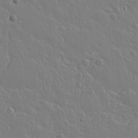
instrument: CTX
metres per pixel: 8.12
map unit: lAvf
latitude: 15.1215
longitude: -126.3467
